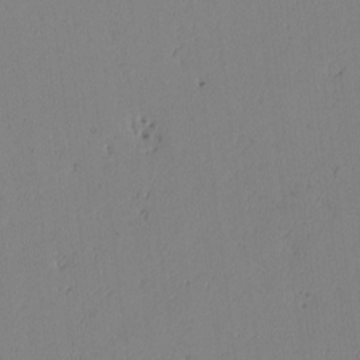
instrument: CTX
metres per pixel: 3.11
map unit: lAvf
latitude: -2.2739
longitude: -106.1389
